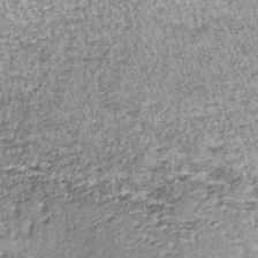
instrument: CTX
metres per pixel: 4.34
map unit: lHb
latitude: -37.3131
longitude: 66.3118
